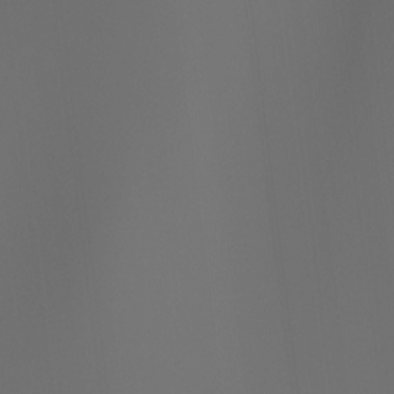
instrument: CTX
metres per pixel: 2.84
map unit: Hto
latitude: -7.5777
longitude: -49.3104
